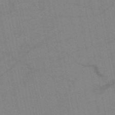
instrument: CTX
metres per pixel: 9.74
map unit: HNb
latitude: -52.4251
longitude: -44.1766
